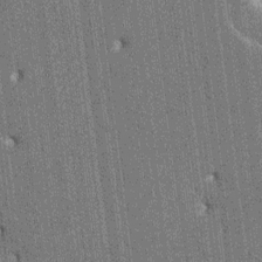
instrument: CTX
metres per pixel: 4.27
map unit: HNhu
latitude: 6.4223
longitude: -6.1200
